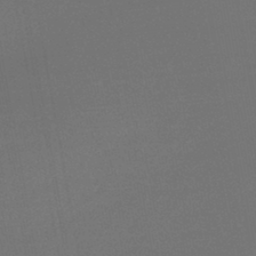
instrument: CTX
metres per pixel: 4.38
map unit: lHb
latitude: -43.6532
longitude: 75.5211
